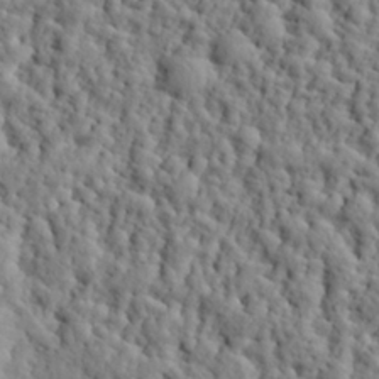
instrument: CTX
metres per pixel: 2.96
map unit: eHh
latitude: 26.2145
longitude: -78.2145
